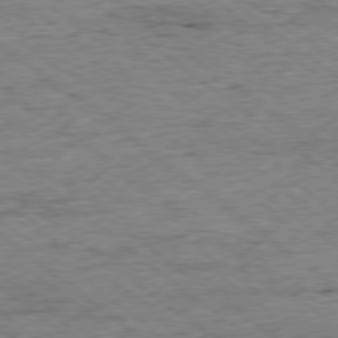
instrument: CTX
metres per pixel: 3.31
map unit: Ap
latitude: -78.7463
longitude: -86.1578
